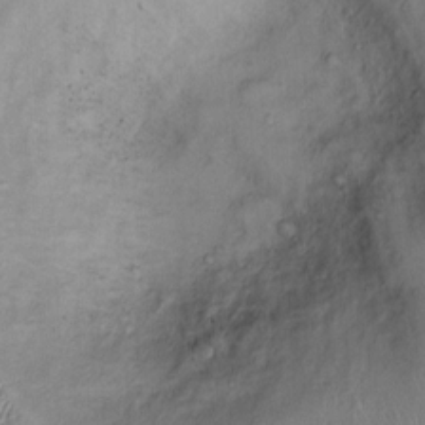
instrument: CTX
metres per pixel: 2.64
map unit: Ht
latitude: -2.4251
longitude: -15.1215
